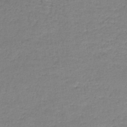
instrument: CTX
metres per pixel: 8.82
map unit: lHb
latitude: -41.8611
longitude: 60.0472
